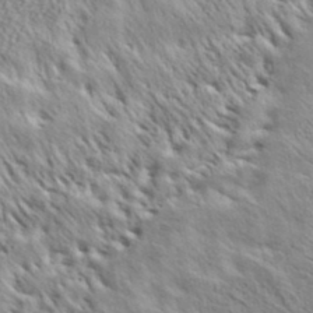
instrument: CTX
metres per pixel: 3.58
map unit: ANa
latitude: 35.4615
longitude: 14.8408
